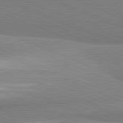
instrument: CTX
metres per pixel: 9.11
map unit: lApd
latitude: 81.9150
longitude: 160.6141
